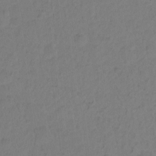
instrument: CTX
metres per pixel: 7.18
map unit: Hto
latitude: -11.6155
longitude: -38.6490
